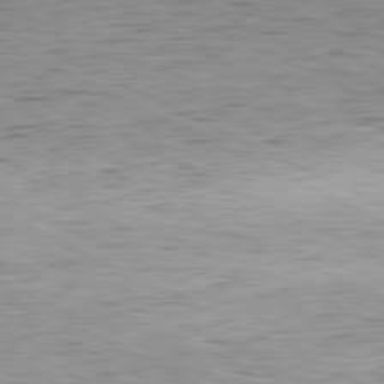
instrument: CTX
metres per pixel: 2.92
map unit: Hpe
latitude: -81.2943
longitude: 11.5777
